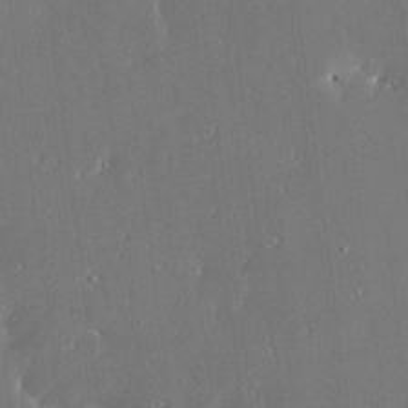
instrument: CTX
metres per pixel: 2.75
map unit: Ave
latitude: 17.8583
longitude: -139.6694
